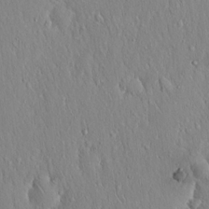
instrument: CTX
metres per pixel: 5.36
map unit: Hto
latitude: 16.8947
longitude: -58.2145
